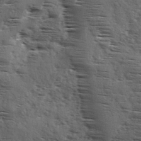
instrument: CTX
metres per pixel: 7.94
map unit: Ave
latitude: 1.5371
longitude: -111.0837
